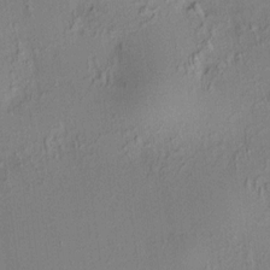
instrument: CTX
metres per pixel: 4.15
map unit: HNhu
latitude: 7.7072
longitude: 14.4251
